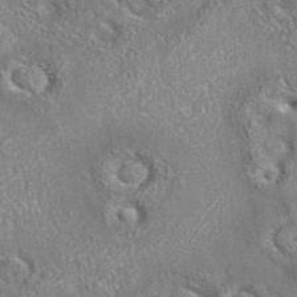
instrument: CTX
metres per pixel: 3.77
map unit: eAb
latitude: 35.7071
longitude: 112.8975
